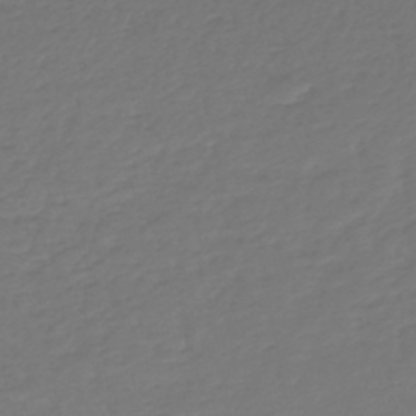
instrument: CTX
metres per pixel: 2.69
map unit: lHb
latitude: -43.9367
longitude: 70.0472
